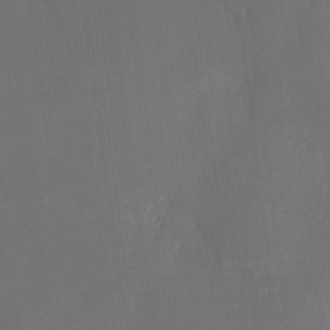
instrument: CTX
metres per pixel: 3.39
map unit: eHh
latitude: -7.6911
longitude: -69.4048
